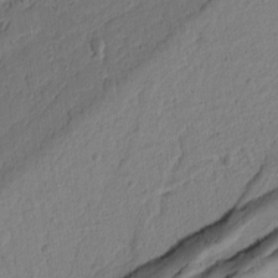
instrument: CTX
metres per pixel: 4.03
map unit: Ht
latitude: 9.9150
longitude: -76.4790
